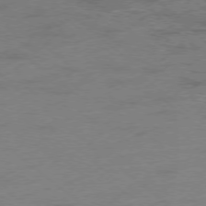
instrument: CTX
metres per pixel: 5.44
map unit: Ap
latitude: -78.2172
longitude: -56.1199
